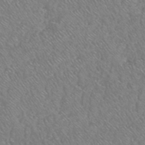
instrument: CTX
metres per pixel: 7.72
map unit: HNhu
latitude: -48.2740
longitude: 29.5588
